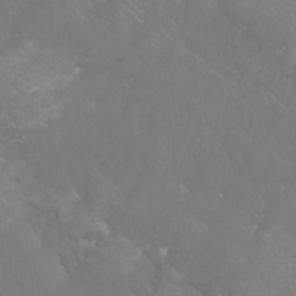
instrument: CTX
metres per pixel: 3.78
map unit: Htu
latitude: -12.3684
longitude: -71.3670
